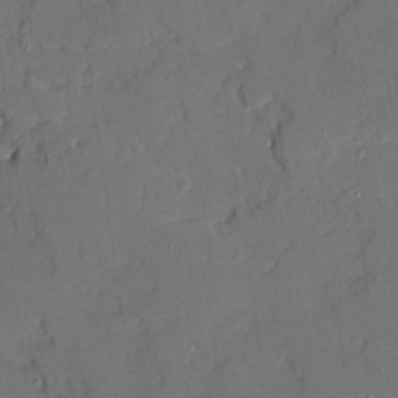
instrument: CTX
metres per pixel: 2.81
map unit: Ave
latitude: 20.3090
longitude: -128.2522
